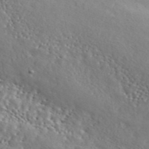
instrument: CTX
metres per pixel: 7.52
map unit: ANa
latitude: 46.2334
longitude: 49.6533
